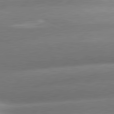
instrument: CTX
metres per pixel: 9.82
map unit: lApd
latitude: 81.0458
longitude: -158.8758
